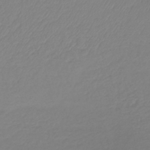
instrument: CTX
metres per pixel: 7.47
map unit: lHb
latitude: -40.8975
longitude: 72.3495
